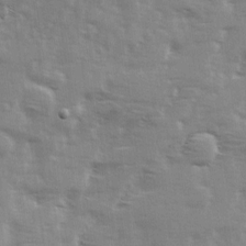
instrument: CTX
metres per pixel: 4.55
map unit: Ave
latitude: 13.6505
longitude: -103.2159
